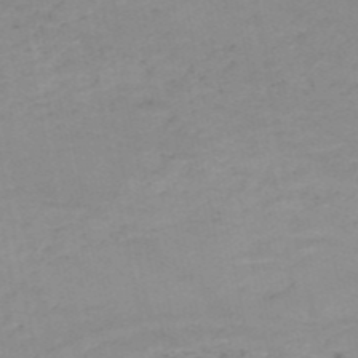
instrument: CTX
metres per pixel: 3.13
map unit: HNb
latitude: -51.9178
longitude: -51.9528
